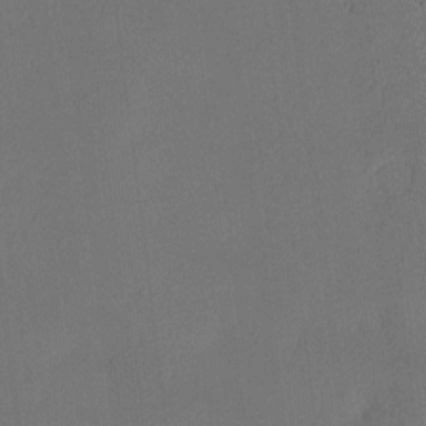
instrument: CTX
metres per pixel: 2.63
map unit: eHh
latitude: -3.4265
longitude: 17.2943
